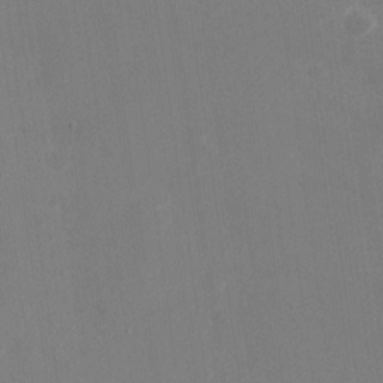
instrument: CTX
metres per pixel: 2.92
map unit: Nhu
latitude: -28.3117
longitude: -68.7246
